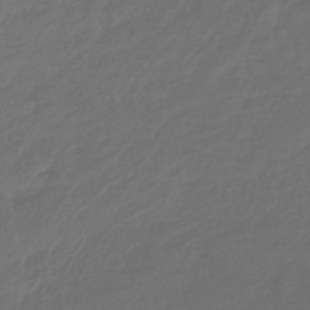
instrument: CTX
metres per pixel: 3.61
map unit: lHb
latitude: -42.8219
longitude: 77.1242
